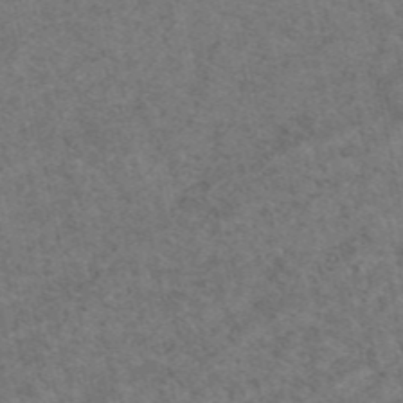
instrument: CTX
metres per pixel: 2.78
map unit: eAb
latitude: 47.7261
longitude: 116.2550
